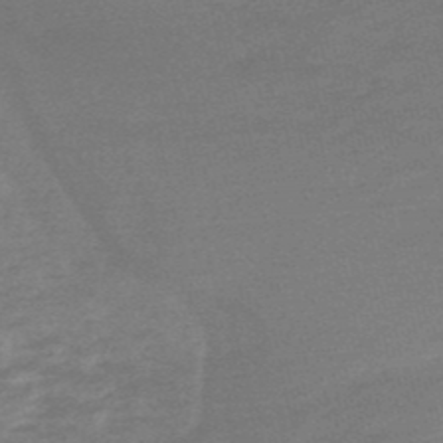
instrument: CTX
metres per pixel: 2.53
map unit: lHb
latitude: -49.0298
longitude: 83.0297
